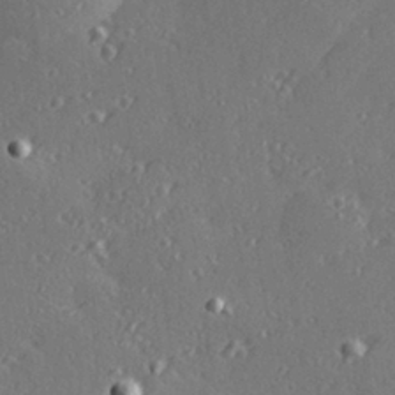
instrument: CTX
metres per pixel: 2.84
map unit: Hve
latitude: 27.9339
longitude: -92.2900
